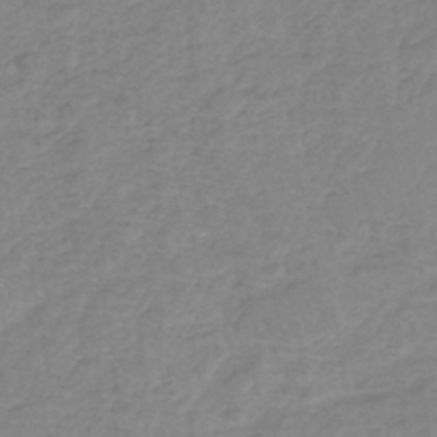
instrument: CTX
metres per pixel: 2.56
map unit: eHh
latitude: -45.4454
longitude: -29.6883
